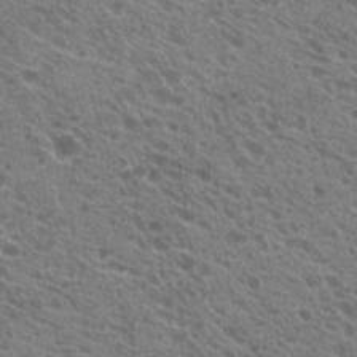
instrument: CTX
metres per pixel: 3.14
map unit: Hto
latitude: 21.1403
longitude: -34.5923
